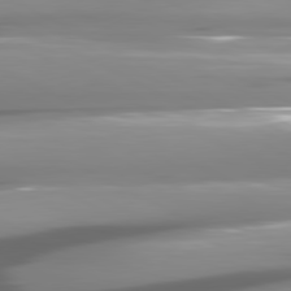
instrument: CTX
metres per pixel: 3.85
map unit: lApd
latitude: 80.8758
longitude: -145.4804
